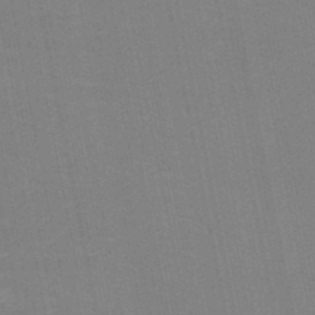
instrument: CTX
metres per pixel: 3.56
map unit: HNb
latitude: -49.9367
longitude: -50.1955
